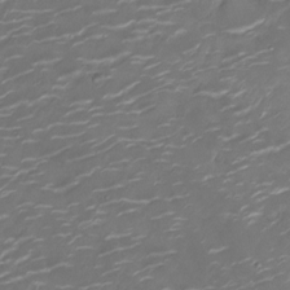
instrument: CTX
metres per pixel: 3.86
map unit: Ht
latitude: -10.3117
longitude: -19.1781
